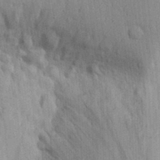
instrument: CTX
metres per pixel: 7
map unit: lAvf
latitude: 8.0444
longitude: 164.5196
